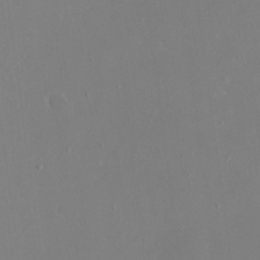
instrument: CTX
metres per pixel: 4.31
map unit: eHh
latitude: 23.6127
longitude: -66.3467
